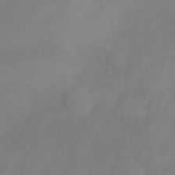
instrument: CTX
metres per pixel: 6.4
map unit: Ht
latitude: -10.1228
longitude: -46.0255
